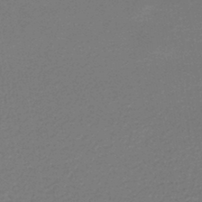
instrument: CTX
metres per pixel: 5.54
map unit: lHb
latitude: -46.1039
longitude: 62.8975
